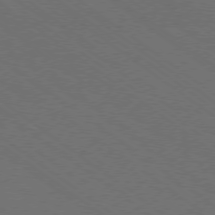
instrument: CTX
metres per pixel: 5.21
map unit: Ap
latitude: -78.9919
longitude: -64.0255
